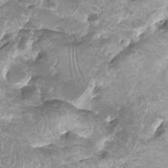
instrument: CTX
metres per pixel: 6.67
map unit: Htu
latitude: -10.5196
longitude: -74.8002
